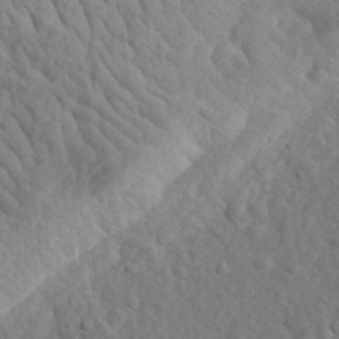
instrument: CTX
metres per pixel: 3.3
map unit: eHh
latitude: 34.6301
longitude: -78.1389
